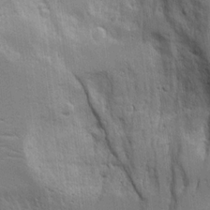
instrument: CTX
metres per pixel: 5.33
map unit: Aa
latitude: 18.5545
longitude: -125.2348
